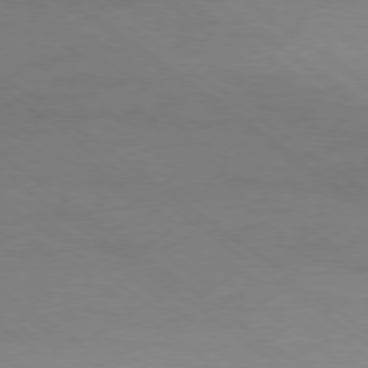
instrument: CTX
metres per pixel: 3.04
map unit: Ap
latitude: -79.1620
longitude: -54.2522
